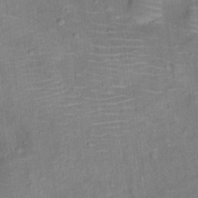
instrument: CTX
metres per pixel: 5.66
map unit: Ht
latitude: 14.4223
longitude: -40.3656
